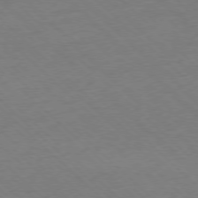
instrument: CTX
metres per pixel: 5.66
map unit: Ap
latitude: -77.5777
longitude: -85.0270
